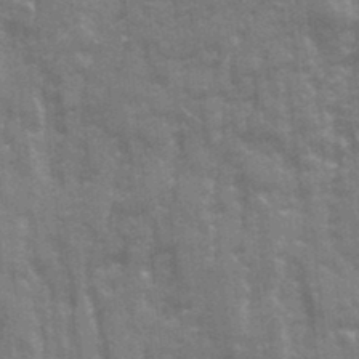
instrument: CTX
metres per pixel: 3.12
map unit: Ave
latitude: 20.7058
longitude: -133.4426
